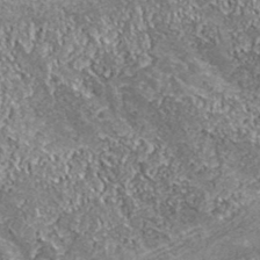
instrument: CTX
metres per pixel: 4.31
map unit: lHvf
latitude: 38.2145
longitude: -87.9906
